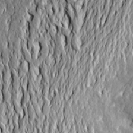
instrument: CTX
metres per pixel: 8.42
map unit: Aa
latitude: 20.1956
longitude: -149.9528
